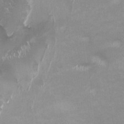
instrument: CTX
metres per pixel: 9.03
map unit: HNhu
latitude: -0.0283
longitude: -4.3656
